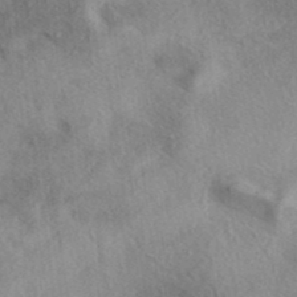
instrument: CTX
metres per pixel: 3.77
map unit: eAb
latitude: 40.6868
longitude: 103.2754
